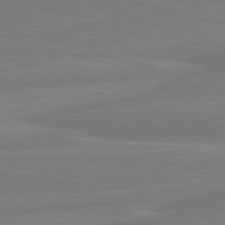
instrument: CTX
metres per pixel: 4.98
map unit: lApd
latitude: 81.9150
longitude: -175.9528
